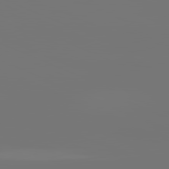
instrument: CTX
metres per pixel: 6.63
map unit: lApd
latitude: 81.5182
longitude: -152.9703
